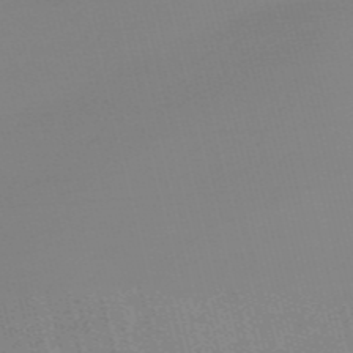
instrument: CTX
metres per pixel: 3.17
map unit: Nve
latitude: -57.3698
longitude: 62.5384
